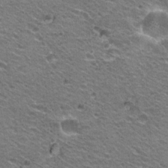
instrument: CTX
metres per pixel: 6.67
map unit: Hto
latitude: 21.1592
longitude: -32.7246
